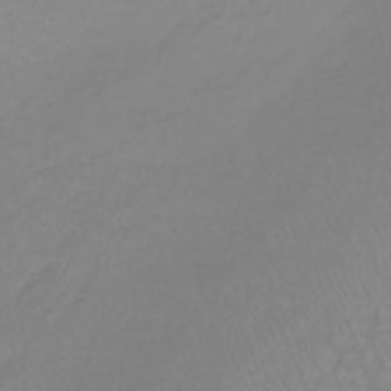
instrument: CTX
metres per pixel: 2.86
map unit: lHb
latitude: -40.8975
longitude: 65.0676
